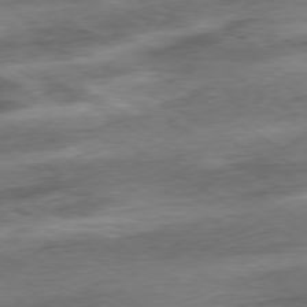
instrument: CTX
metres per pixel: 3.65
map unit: Hpe
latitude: -79.1998
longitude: -15.8962
